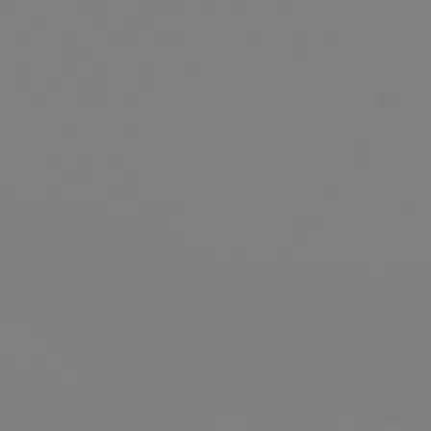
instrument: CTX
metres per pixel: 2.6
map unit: lHb
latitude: -44.4062
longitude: 54.0283
